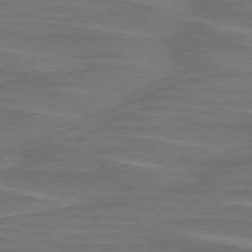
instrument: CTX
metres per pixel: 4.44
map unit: lApd
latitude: 75.6883
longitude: -80.1011
